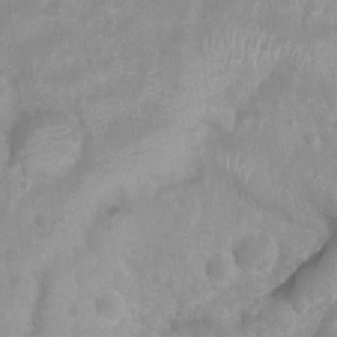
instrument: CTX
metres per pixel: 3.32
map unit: Htu
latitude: 3.4426
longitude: -21.9339
